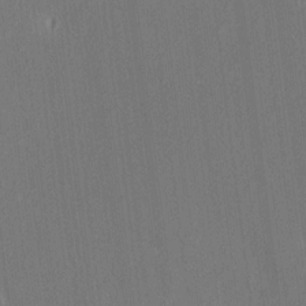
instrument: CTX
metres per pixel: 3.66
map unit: HNhu
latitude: -0.7464
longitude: -7.8205
